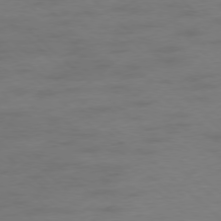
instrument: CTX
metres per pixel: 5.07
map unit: Hpe
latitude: -78.1039
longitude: -20.8758
